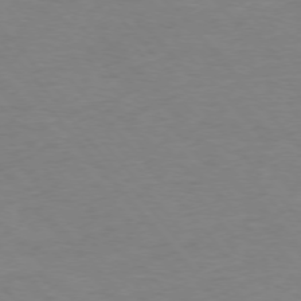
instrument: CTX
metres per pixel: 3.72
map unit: Ap
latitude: -76.5007
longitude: -88.6869
